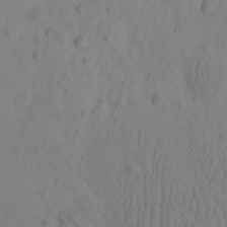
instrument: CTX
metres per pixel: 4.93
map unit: eHh
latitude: -0.3873
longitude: 16.1606
